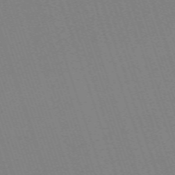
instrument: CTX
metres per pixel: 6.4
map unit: eHh
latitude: -64.2362
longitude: 51.3887
